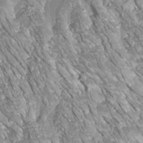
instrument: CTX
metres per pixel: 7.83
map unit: Htu
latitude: -6.7841
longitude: -74.5924
